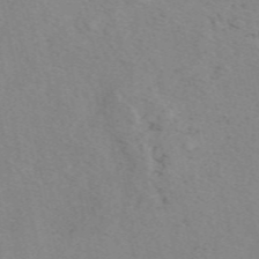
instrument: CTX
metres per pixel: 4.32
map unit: eAb
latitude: 50.0633
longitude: 108.1417
